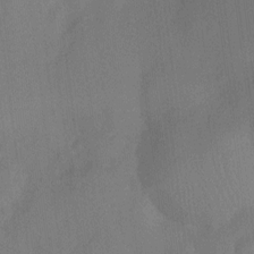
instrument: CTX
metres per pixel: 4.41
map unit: Nhu
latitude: -13.6155
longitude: -24.2522
